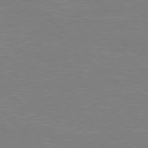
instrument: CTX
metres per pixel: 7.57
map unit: Hpe
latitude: 78.4601
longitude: -123.6127
